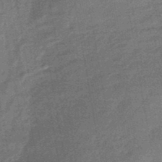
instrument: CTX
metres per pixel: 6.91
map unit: eHb
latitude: -45.4265
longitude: 86.9731
